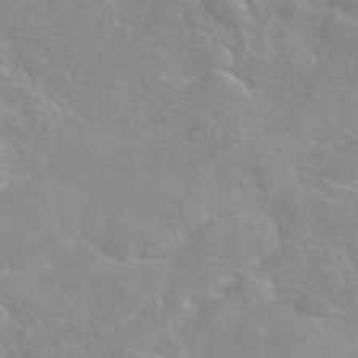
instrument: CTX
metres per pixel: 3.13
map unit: eAb
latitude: 48.1200
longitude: 123.1054
